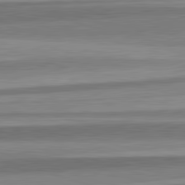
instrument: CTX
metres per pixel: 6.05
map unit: lApd
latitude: 82.6679
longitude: 177.8989
